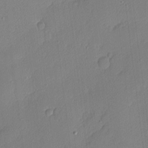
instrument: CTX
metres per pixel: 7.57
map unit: Nhu
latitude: 2.1578
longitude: -76.4412
